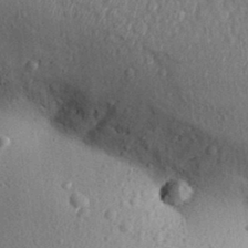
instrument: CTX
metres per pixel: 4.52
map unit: Aa
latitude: 31.7072
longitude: -144.3467
